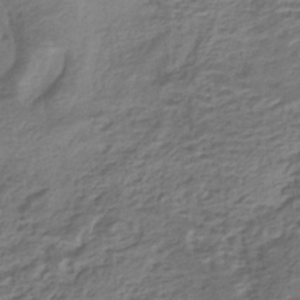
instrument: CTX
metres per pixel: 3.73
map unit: HNhu
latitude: -43.0297
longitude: 103.2187
